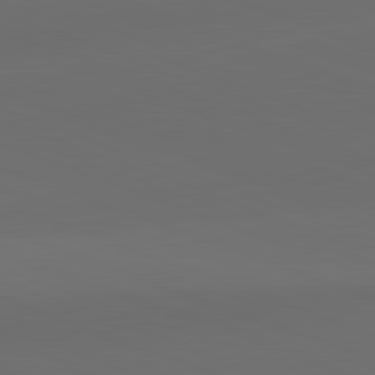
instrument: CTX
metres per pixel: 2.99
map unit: lApd
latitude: 82.1011
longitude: 134.9542
